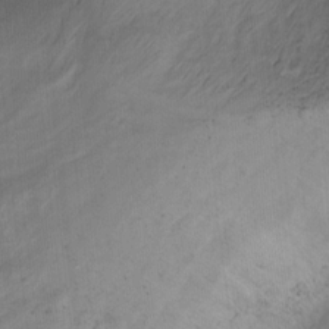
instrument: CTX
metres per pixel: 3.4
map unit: Ht
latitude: -15.8990
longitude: -41.9906
